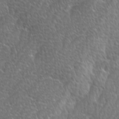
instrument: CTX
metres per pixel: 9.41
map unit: Ave
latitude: 9.2726
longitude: -106.1389
